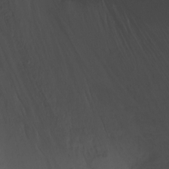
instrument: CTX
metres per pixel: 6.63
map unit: Nhu
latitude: -7.6155
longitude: -45.7072
